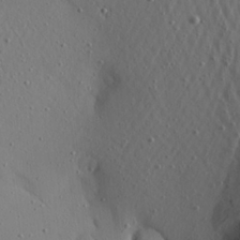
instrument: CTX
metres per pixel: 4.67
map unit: Aa
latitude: 21.1214
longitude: -143.6127
